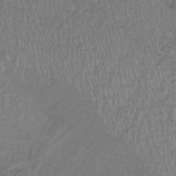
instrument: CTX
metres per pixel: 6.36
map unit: lHb
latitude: -38.6519
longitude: 72.9353
